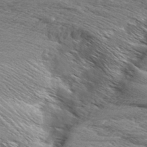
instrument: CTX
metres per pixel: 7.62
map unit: Aa
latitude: 8.9514
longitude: -138.0822
